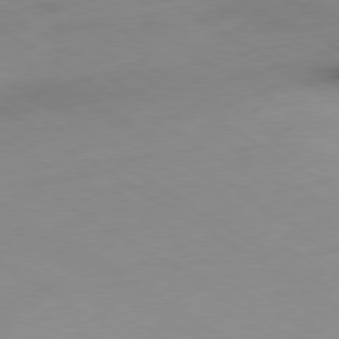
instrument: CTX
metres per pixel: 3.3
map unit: Ap
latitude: -80.2929
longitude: -62.0444
